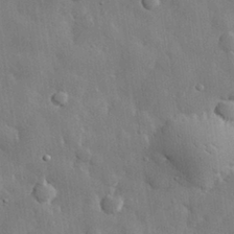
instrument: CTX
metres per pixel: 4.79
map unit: eHh
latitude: 29.3293
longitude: -79.8206
